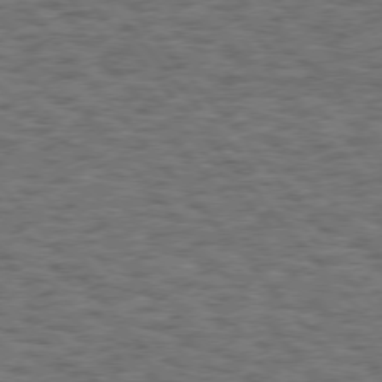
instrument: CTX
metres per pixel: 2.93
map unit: Hpe
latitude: 75.2348
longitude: -135.8205
